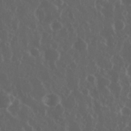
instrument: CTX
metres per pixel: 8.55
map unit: eHh
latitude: 34.0822
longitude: -59.1970
